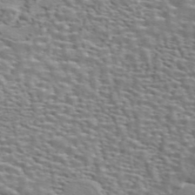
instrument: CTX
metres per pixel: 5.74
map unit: ANa
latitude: 44.8002
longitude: 30.7085
